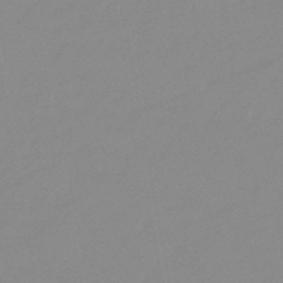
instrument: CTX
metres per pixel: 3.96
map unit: eHb
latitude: -44.4818
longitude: 88.0472
